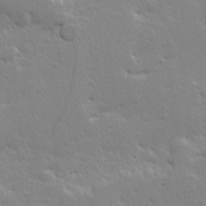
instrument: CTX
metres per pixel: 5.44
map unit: Hve
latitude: 24.3089
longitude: 144.8786
